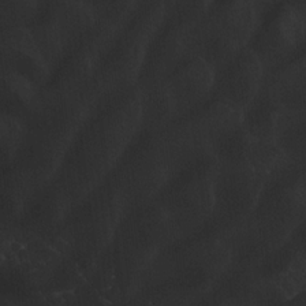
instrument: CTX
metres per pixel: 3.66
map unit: lAvf
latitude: 8.5546
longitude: 169.1998
